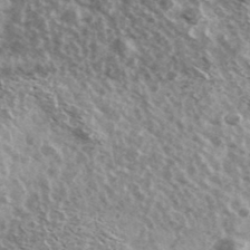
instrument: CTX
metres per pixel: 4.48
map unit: Ave
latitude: 38.7435
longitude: -108.4223
